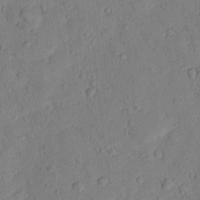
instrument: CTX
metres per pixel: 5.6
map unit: lHvf
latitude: 13.1592
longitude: 177.8233
